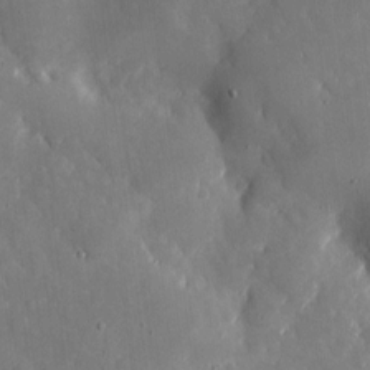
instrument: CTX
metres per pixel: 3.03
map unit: eHh
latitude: 5.4237
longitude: -70.1578
